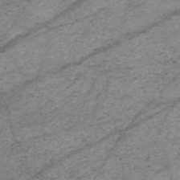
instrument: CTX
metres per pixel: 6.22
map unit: HNhu
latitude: -47.0675
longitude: 28.2362
